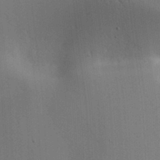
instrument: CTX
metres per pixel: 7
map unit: lAa
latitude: 12.5924
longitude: -108.1388
